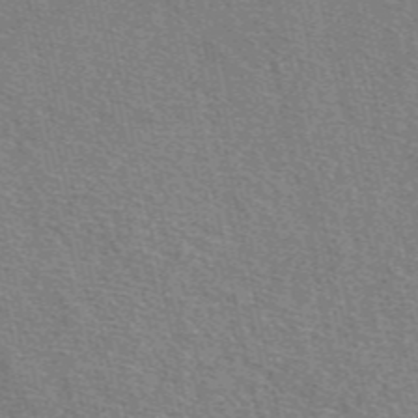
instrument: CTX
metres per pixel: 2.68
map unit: eAb
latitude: 48.2522
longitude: 106.1606
